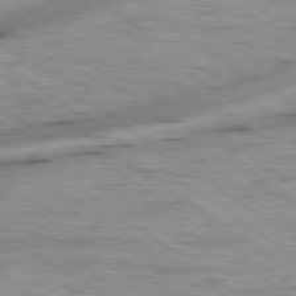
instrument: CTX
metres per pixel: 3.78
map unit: lApd
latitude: 79.3671
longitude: -155.2348
